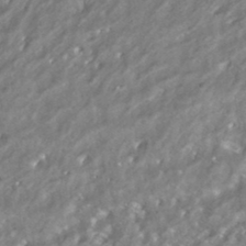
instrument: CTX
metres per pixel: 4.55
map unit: HNhu
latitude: -42.0849
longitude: 103.3510
